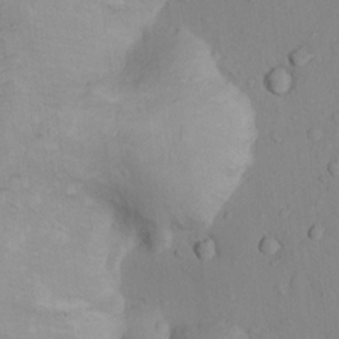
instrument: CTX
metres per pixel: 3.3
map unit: Nhu
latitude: 12.8002
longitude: -29.3104
